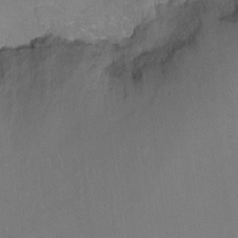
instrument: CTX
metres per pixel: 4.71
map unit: Ht
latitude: -6.2739
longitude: -35.9339
